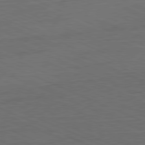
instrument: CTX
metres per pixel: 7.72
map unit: Ap
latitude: -81.5588
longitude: -71.2915
